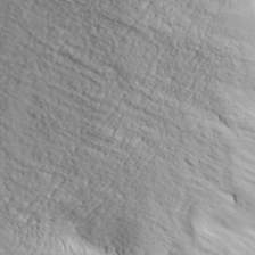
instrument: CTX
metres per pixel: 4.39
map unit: eHh
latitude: 36.6680
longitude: -80.5357
